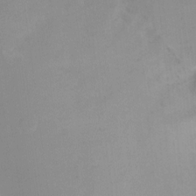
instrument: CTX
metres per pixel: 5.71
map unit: Ht
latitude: -0.5196
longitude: -34.9324
